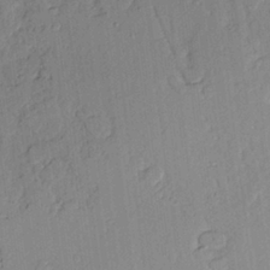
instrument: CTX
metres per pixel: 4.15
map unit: lAvf
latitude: 25.1970
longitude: -110.4223
